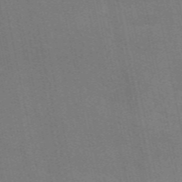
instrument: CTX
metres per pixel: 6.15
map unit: ANa
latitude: 50.2522
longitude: -82.2333
